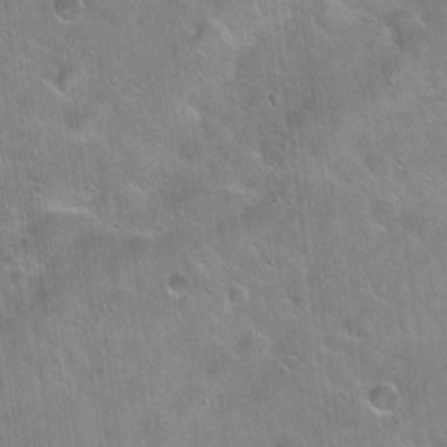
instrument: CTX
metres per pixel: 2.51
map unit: Hto
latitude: 21.6694
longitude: -53.6316
